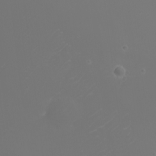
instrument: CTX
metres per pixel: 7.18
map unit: eHh
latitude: -5.8233
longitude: -88.1011
